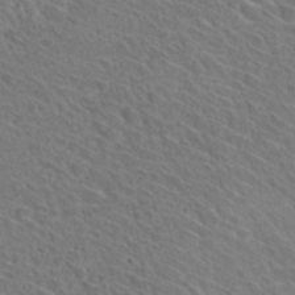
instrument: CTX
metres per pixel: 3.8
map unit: Hto
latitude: 31.7639
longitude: -47.1215
